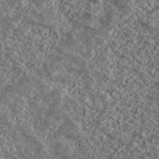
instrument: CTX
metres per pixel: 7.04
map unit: Ave
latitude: 38.8002
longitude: -110.2334
